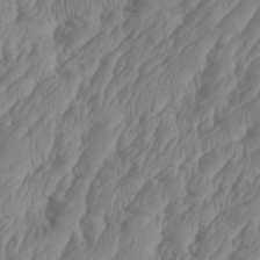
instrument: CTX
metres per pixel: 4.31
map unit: eHh
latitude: 35.4993
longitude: -137.8206
